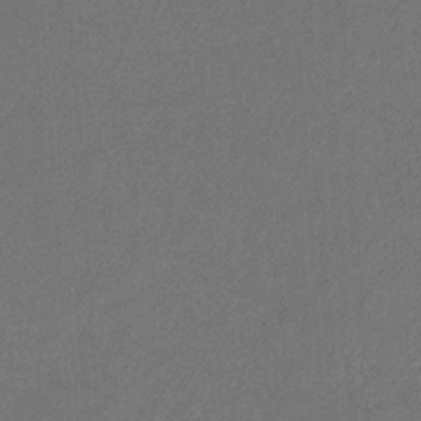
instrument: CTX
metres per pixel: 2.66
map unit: eHb
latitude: -32.0472
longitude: 69.7477
